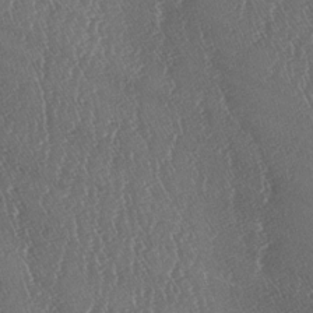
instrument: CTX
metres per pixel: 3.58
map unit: lAa
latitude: -7.2943
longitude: -129.4426
